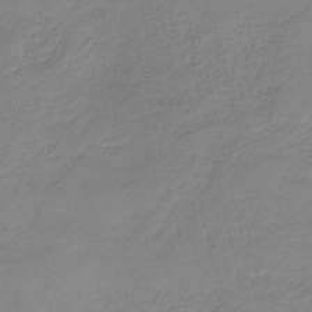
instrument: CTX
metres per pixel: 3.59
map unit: HNb
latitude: -40.8597
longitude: 50.4440
